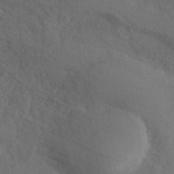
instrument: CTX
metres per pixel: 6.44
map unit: ANa
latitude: 42.9136
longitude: 53.8611
